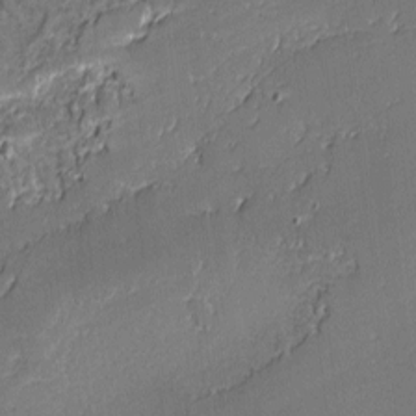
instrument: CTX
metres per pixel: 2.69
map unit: lAvf
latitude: -1.0109
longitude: -108.8569
